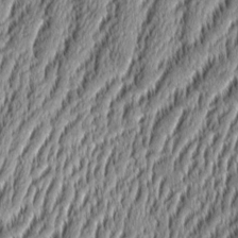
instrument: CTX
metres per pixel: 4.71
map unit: Aa
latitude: 8.8569
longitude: -130.4601
